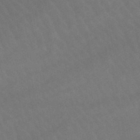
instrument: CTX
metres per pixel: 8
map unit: lHb
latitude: -47.7099
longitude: 75.3510
